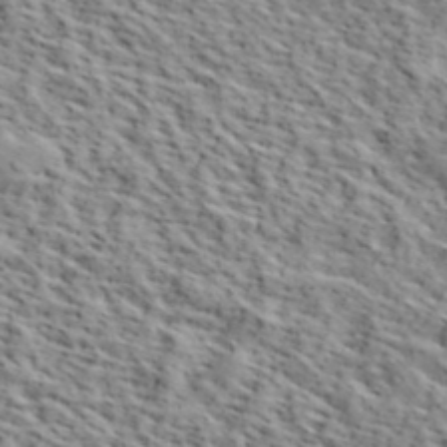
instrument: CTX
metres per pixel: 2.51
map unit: lHvf
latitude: 40.0255
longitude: -86.7246
